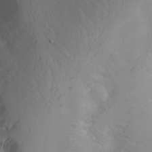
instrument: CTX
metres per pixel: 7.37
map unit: Nhu
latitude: -6.7463
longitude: -65.9150
